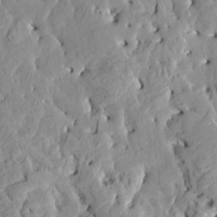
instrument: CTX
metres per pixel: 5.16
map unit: HNhu
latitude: 6.7057
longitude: -2.4412
